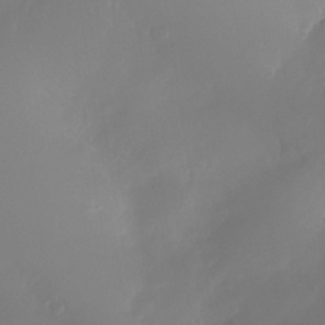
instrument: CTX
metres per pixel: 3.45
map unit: Nhe
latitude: -34.7085
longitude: -145.1592
